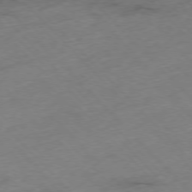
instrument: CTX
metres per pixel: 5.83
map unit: Hpe
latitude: -76.9164
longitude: -17.0270
